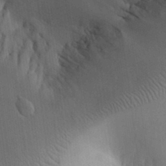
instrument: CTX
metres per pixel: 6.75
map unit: Aa
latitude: 30.2523
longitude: -142.9325
